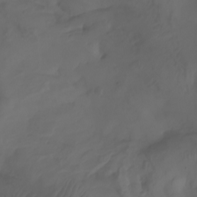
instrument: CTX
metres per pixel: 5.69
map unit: Aa
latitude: -7.6155
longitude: -79.9339
